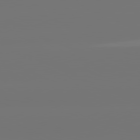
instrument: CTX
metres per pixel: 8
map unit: lApd
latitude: 81.0836
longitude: -152.4979
